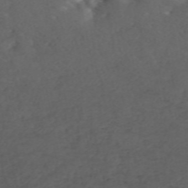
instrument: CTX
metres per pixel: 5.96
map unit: ANa
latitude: 42.4601
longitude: 33.8801
